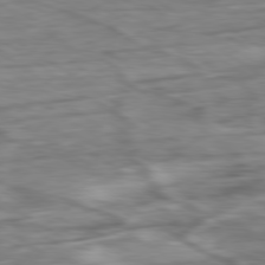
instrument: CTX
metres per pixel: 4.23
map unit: Ap
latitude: -80.5574
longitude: -69.7450
